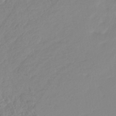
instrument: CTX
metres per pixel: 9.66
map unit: lHb
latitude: -44.1984
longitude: 75.1620
